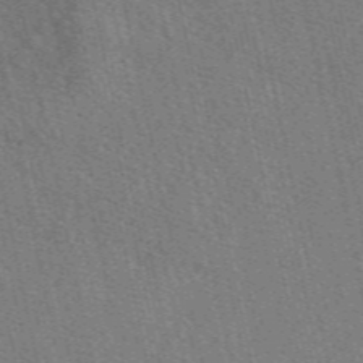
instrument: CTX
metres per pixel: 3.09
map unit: eAb
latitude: 48.7813
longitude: 106.0283
